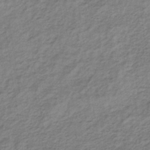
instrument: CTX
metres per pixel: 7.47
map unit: lHb
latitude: -33.4455
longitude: 65.6155
